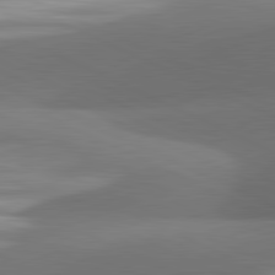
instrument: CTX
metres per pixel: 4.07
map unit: lApd
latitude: 81.5182
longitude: 134.0472
